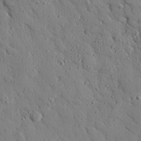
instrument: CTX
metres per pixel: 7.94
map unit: eHh
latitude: 26.6869
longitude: -78.5546
